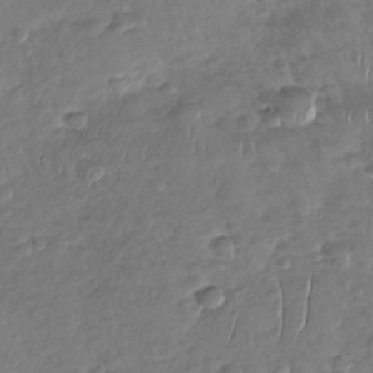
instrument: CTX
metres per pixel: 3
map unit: Nhu
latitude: -30.5951
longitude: -60.8191
